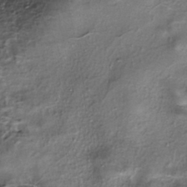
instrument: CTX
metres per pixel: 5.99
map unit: eHh
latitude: -40.5574
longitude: 120.0850
